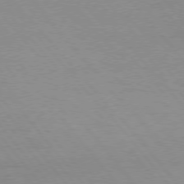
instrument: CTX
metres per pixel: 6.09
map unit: Hpe
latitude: 75.4615
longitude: -145.6883
